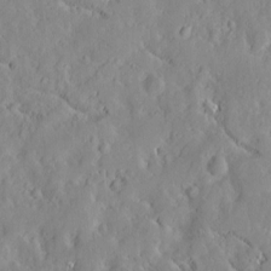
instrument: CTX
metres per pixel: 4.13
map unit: Htu
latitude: -3.7855
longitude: 174.1416
